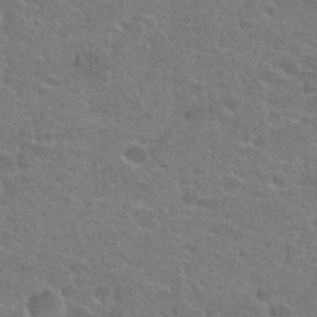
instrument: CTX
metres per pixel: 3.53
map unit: Hto
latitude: 21.7639
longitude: -43.9150
